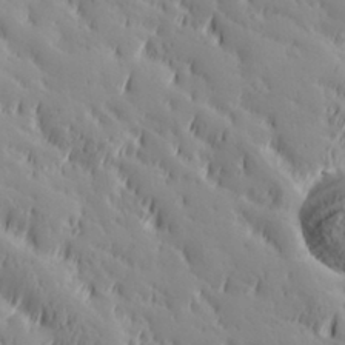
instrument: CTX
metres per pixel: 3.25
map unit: Hve
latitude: 32.4790
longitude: 149.5022
